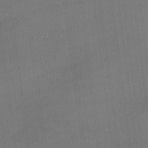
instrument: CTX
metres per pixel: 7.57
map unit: lHvf
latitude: -11.8422
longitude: -99.3859
